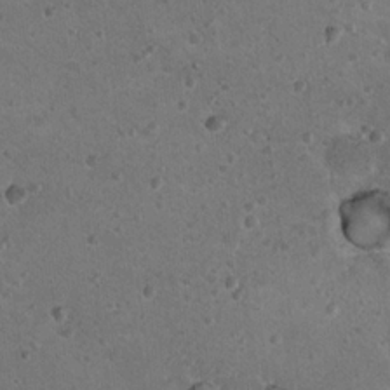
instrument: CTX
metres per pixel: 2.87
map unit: Nhu
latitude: 18.2144
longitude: -29.7072
